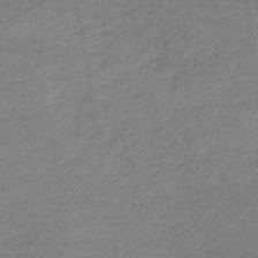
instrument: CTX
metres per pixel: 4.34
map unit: lHb
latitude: -40.1417
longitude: 69.3509
